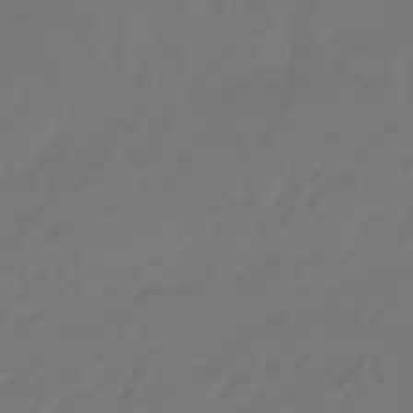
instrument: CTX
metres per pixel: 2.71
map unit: eHb
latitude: -47.1431
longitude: 81.8423
